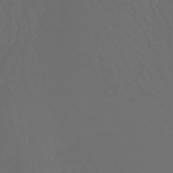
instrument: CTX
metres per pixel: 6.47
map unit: lHb
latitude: -43.2753
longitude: 67.2754
